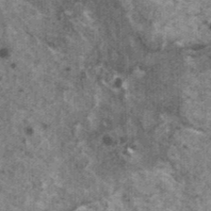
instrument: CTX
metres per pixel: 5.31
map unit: HNhu
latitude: 2.3089
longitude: 4.6896
